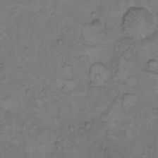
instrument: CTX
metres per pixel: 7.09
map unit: Hto
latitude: 7.2537
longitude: -60.6679
